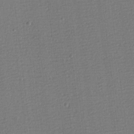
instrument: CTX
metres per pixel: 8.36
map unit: eHh
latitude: -3.9556
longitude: -86.3278
